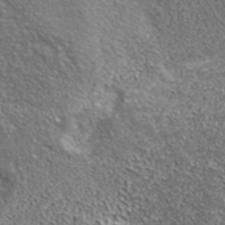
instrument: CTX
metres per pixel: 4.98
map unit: ANa
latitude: 40.0822
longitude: -90.7057
